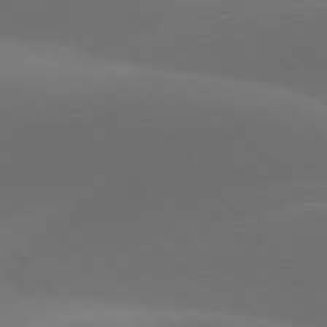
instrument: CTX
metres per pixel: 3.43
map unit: lApd
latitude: 78.1389
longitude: -53.4616
